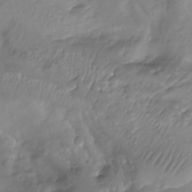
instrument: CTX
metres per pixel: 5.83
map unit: Aa
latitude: -13.0675
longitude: -67.1403
